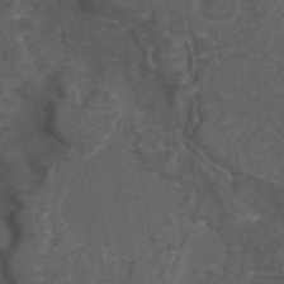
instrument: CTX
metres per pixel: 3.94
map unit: eAb
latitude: 43.9339
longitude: 105.8044
